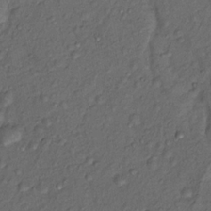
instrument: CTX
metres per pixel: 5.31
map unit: Nhu
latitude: 12.8758
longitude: -28.8380
